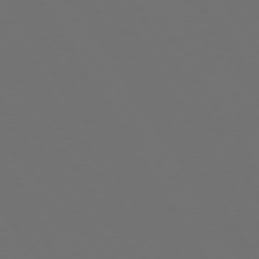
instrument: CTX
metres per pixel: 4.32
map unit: Hpe
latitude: 73.4049
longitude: -128.1200
